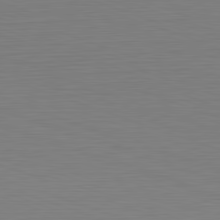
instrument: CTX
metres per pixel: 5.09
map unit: Hpe
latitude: -82.3495
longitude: 10.2362
